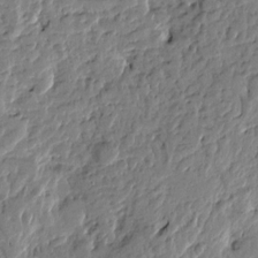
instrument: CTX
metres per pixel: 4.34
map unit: Htu
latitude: -1.5777
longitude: -179.6694
